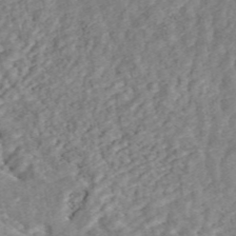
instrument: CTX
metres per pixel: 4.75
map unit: ANa
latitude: 45.9339
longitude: 28.1228
